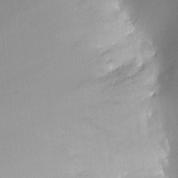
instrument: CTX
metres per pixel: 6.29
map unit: HNhu
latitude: 8.3278
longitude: 8.9919
